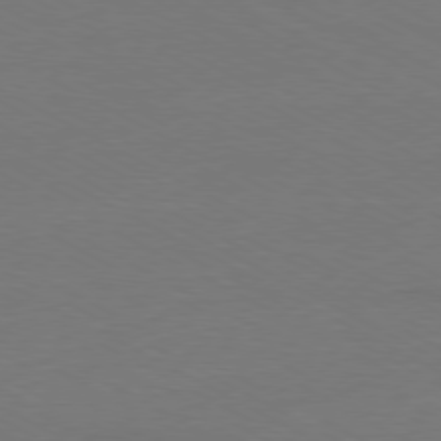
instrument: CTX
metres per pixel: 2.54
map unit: Ap
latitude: -79.8800
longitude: -82.4601
